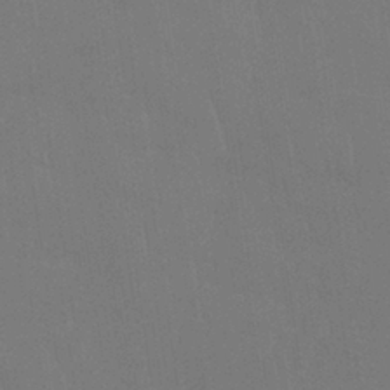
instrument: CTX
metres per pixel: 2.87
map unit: Nhu
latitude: 28.8569
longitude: -64.6490
